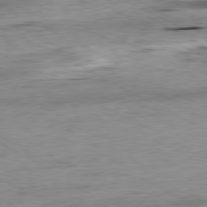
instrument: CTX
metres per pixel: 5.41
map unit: Ap
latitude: -80.0094
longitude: -75.9906
